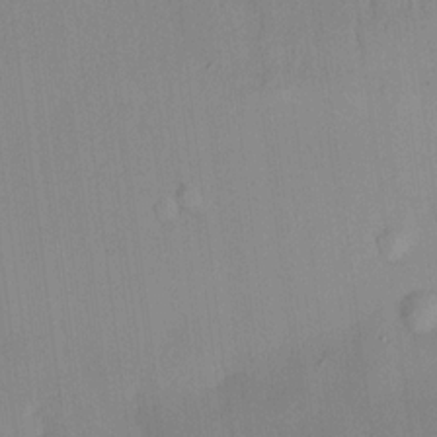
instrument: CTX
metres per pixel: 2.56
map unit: HNhu
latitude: 13.9717
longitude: 12.5007
